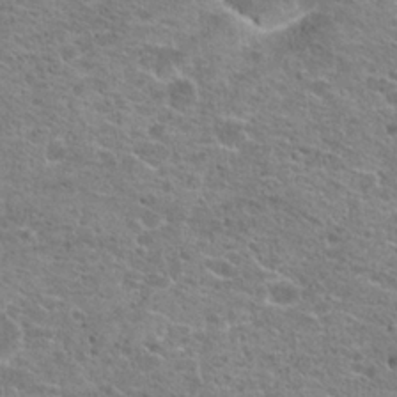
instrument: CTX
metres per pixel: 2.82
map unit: Hto
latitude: 21.2348
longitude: -42.3467
